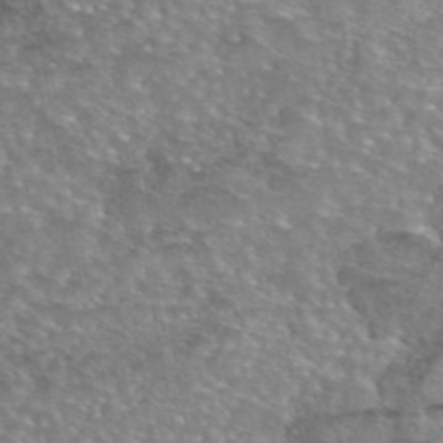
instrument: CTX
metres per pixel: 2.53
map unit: eAb
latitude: 45.3859
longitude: 103.9745
